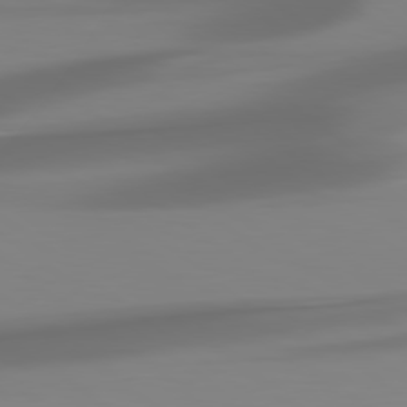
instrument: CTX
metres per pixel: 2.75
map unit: Hpe
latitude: 78.8569
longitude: -142.3090
